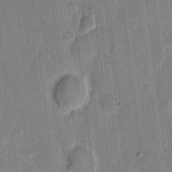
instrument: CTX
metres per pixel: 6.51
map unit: eHh
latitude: 10.4979
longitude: -65.9717
